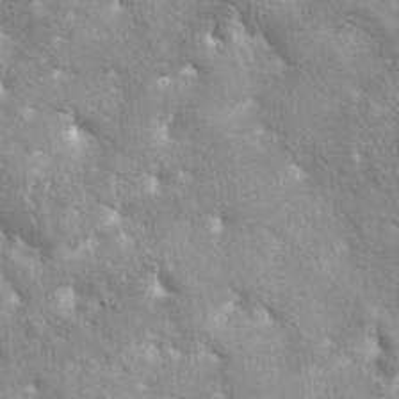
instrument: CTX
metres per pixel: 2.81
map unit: lAa
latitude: -6.1039
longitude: -125.4238
